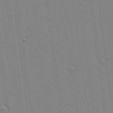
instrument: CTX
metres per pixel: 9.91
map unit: lAvf
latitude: 16.7813
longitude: -127.3482
